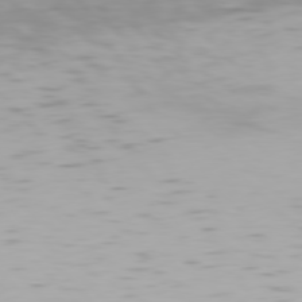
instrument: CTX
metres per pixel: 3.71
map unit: Hpe
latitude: 76.6112
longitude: -133.9717
